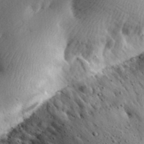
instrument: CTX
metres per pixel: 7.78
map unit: Hve
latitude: 23.7638
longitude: -97.3859
